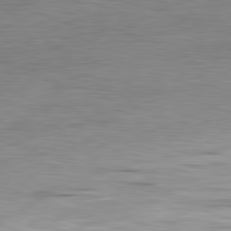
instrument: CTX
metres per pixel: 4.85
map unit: Ap
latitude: -81.9745
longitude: -79.3104
